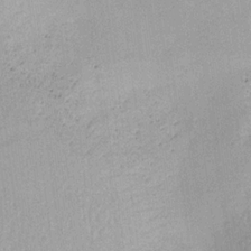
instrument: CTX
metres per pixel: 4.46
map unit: Aa
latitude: 18.8569
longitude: -144.3656
